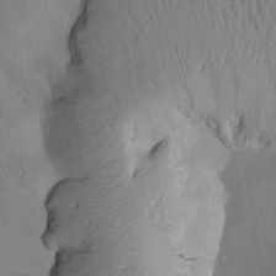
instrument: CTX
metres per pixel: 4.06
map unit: Htu
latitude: 2.1200
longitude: 177.0675
